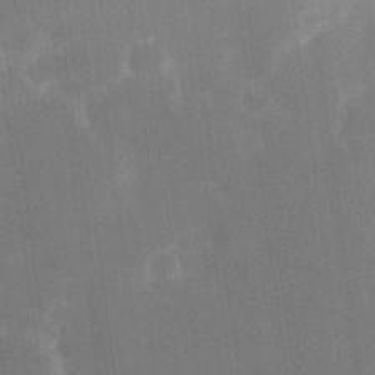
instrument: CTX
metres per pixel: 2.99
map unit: eHh
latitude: 20.3279
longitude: -69.8017
